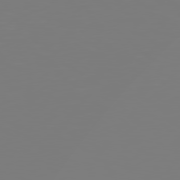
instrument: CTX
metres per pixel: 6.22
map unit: Hpe
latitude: 78.5546
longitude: -136.4790
